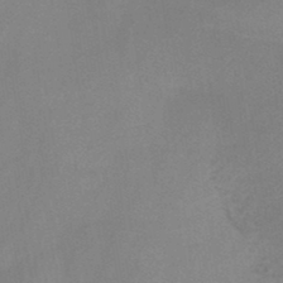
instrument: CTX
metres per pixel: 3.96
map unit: HNb
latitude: -46.2928
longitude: -39.3482
